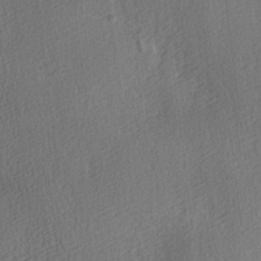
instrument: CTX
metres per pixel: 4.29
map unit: lAa
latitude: 3.8394
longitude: -112.3467
